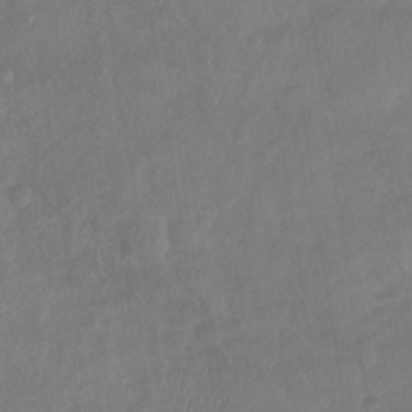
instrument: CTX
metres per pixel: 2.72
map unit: Nhu
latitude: -29.2754
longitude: -62.7247
